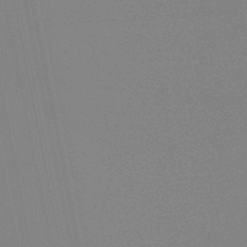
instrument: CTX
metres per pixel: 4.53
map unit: lHb
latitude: -48.8408
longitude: 71.5399
